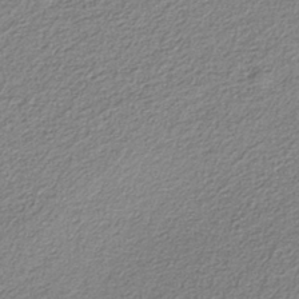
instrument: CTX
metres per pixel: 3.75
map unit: eAb
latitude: -37.9745
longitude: 52.6329
